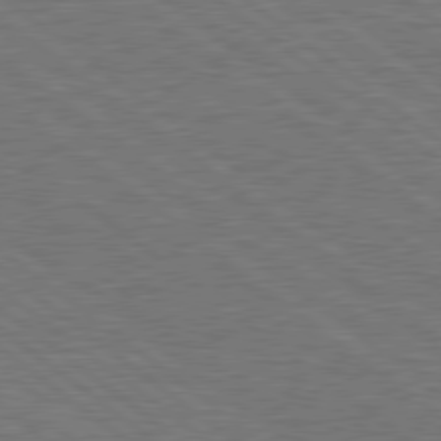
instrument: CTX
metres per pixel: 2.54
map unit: Hpe
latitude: 78.8002
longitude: -170.8191
